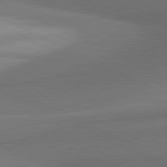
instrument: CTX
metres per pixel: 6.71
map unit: lApd
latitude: 81.1970
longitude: 139.4266
